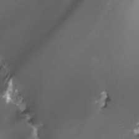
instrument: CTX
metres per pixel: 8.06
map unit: Nhu
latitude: -13.5021
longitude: -70.1767
